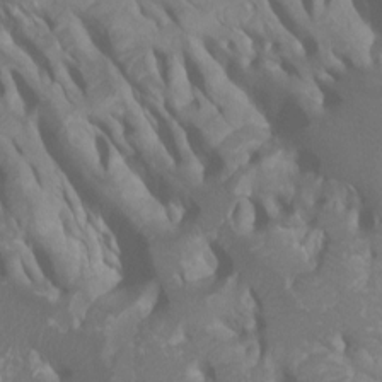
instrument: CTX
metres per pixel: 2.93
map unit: Ht
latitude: -0.9731
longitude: -18.5734
